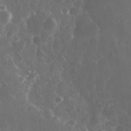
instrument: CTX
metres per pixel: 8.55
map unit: eHh
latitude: 33.6694
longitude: -59.9717
